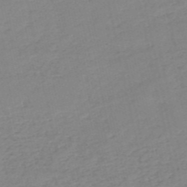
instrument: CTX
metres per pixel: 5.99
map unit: HNb
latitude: -52.9919
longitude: -39.4993
